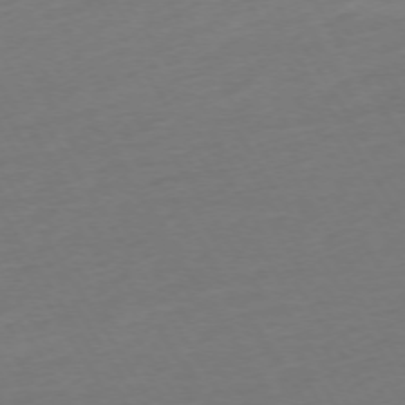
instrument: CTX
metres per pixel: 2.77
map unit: Ap
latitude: -74.6708
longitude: -68.2523
